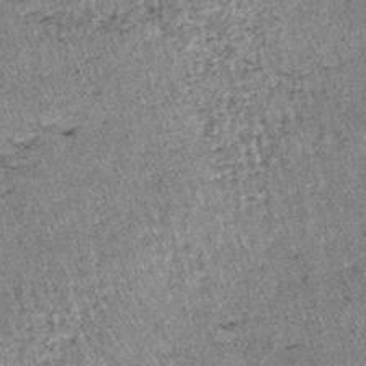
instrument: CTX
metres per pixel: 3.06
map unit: lHb
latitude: -38.5196
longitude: 66.9920
